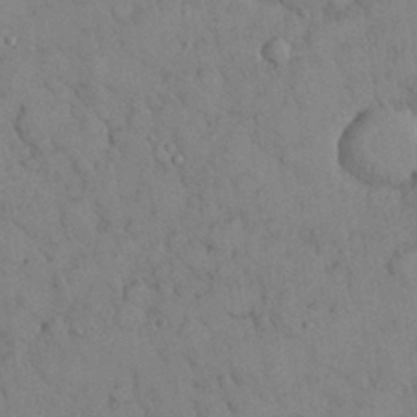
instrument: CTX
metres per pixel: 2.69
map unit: Nhu
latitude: 28.3845
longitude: -70.4979
